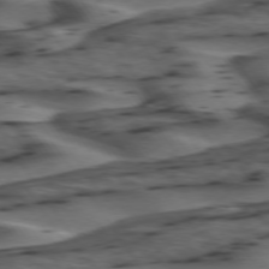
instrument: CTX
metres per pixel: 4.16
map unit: lApd
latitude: 74.5924
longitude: -71.1970
